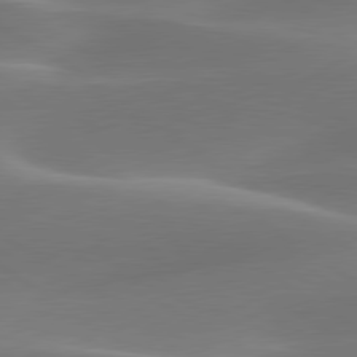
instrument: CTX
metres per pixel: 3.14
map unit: lApd
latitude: 79.8017
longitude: -91.6316
